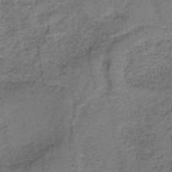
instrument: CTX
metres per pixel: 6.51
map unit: HNb
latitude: -35.8611
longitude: 54.1417
